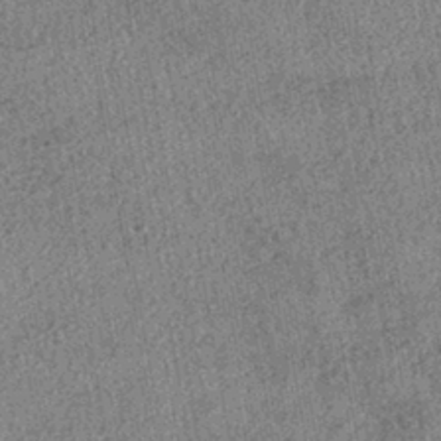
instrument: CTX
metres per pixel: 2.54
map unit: HNhu
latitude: -42.5573
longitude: 98.4440
